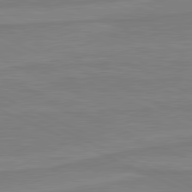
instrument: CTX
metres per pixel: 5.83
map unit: lApd
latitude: 81.2537
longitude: 169.3131
